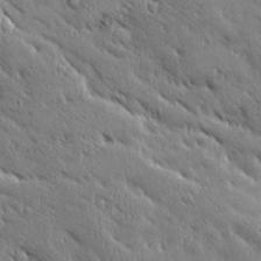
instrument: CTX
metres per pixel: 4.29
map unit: Ave
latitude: 20.1767
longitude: -136.3656
